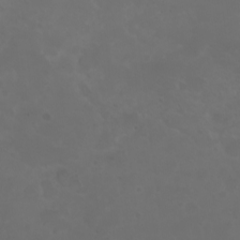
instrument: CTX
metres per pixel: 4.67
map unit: eHh
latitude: 0.7813
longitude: -54.8947
